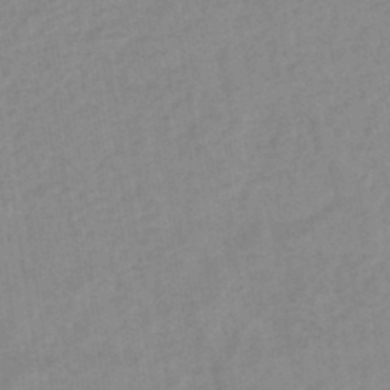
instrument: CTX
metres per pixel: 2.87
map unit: lHb
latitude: -44.7274
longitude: 72.5762
